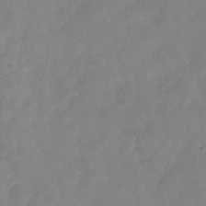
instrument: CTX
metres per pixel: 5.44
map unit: Hve
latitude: -32.6897
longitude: 93.0108
